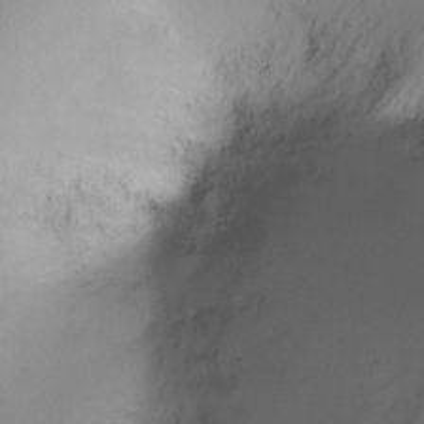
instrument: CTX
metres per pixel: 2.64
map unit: Ht
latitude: -9.5777
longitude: -29.0080
